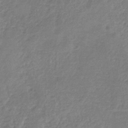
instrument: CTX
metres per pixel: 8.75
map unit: HNb
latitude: -34.8030
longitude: 55.5210
